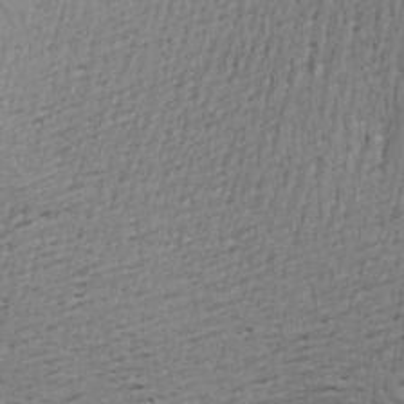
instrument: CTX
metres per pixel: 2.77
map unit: Aa
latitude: 21.9528
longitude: -149.9150
